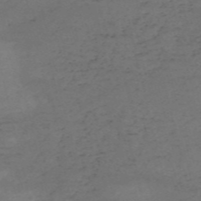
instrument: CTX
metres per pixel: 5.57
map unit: HNb
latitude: -55.8045
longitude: -44.5357
